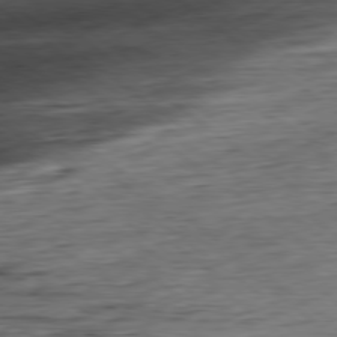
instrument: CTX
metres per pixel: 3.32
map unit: Hpe
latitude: -79.3131
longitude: 11.5399
